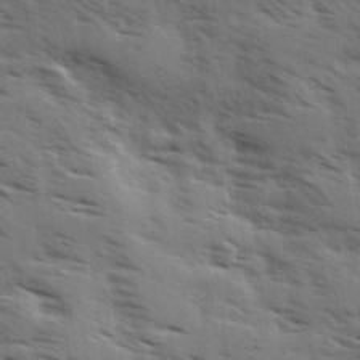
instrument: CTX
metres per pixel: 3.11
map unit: Ave
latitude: 1.1592
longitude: -110.7813
